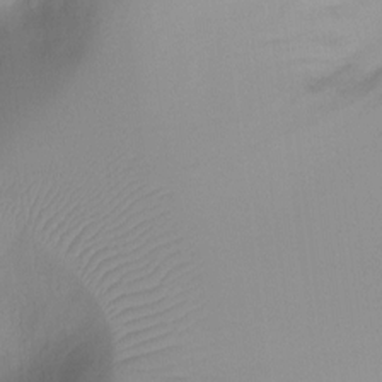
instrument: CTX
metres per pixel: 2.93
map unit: Ht
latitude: -10.1039
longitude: -28.6112
